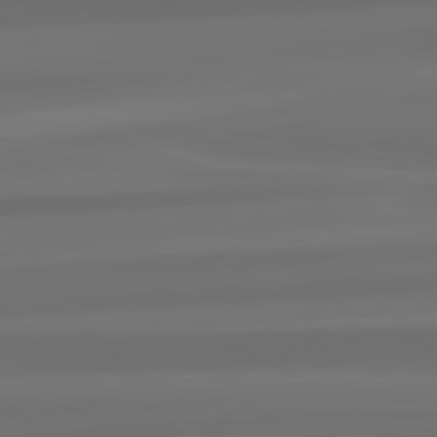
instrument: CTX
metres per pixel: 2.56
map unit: lApd
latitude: 82.3467
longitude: -173.6127
